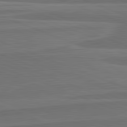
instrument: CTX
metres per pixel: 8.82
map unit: lApd
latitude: 82.2900
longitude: 168.2739
